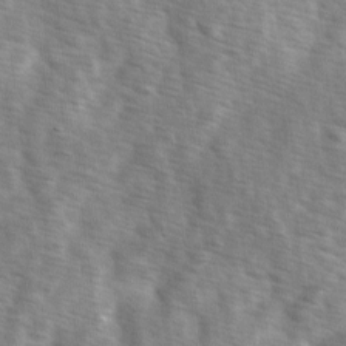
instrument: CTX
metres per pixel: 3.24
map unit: Ave
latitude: 1.6127
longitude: -112.2144
